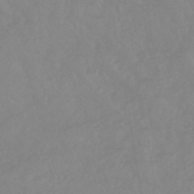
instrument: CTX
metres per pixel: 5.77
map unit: eHb
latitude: -44.5574
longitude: 81.3888
